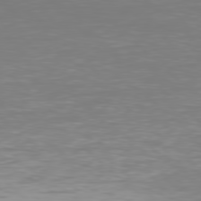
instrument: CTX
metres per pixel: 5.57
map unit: Hpe
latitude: 77.8205
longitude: -162.9136
